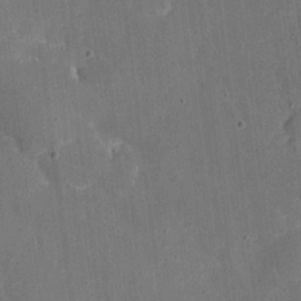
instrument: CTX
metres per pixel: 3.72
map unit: eHh
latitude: 4.7624
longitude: -66.8758
